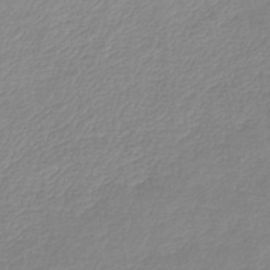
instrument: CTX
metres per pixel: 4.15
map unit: lHb
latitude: -45.1431
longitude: 71.6344
